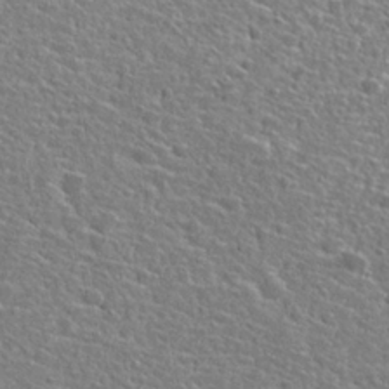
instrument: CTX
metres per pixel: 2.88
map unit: Hto
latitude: 25.5560
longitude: -47.8017
